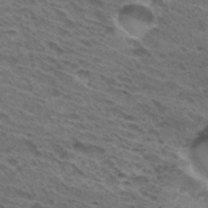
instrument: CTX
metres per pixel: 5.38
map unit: Hto
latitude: 32.2334
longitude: -46.5924
